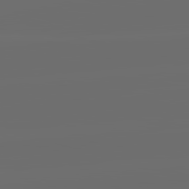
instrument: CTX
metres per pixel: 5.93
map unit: lApd
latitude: 83.8394
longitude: -130.4223
